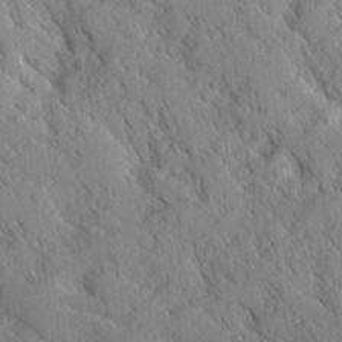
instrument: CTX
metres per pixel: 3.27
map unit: Ave
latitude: -0.3307
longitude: -110.6491
